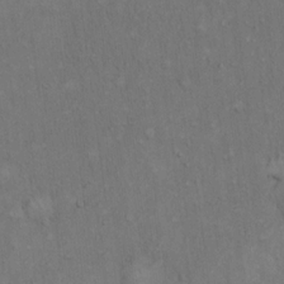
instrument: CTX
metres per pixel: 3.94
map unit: Hto
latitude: 15.9717
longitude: -60.9136
